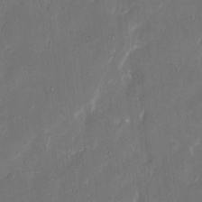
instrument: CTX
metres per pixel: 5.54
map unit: eHh
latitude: 8.7813
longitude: -68.9325
